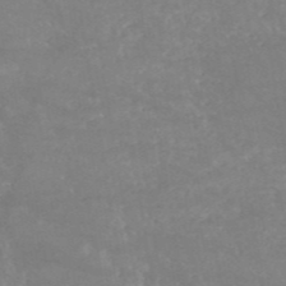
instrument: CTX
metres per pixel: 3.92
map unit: HNb
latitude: -54.0472
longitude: -34.9324
